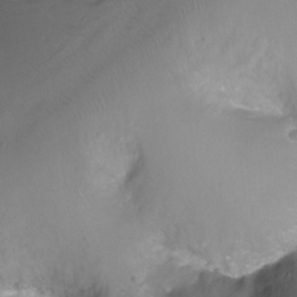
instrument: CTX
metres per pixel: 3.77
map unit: Nhu
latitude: -7.1242
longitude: -44.8758
